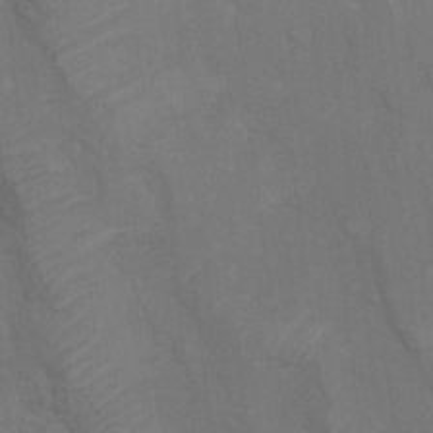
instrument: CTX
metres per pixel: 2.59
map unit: Ht
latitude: 4.0255
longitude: -28.0255
